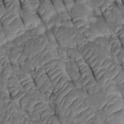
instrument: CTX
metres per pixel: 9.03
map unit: Htu
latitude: 0.3845
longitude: 147.7855
